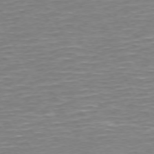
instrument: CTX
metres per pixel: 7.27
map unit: Hpe
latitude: 72.4223
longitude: -124.3845
